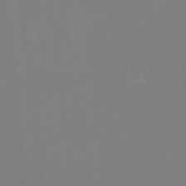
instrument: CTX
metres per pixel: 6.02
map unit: HNhu
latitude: -1.0865
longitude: -5.3293
